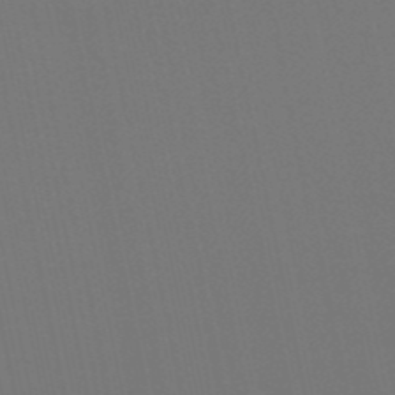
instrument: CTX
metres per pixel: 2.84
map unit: lHb
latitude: -49.8234
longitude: 75.3132
